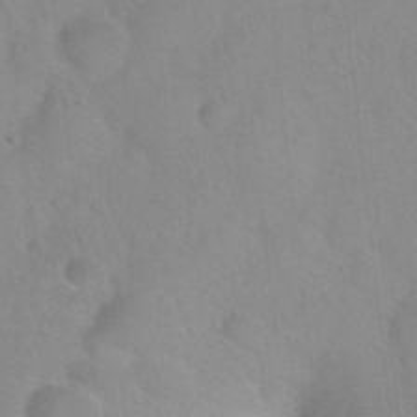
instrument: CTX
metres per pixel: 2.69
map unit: Nhu
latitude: 26.3656
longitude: -54.9703
